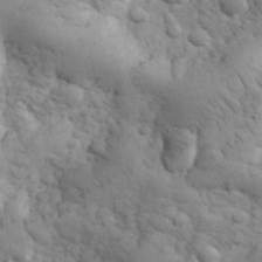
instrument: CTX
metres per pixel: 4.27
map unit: eHh
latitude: 32.1011
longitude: -68.4034
